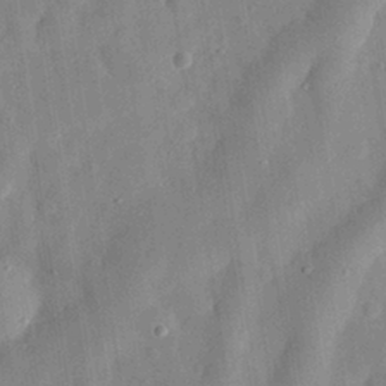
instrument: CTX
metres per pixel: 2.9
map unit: eHh
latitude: 29.4237
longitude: -74.8569
